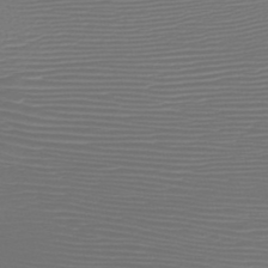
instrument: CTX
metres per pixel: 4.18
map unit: HNb
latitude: -47.6722
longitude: -41.7638
